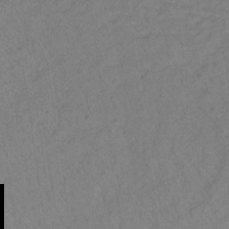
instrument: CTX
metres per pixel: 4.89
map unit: lHb
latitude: -32.8030
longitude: 64.7274
